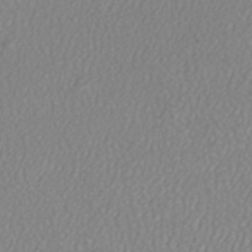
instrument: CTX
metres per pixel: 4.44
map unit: HNhu
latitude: -47.3698
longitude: 103.7856
